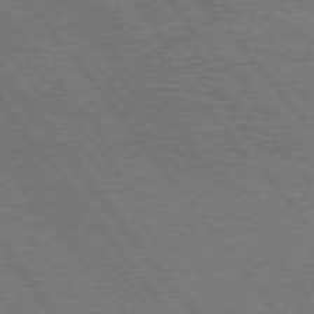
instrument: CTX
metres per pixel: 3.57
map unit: Hpe
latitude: 75.0647
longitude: -139.6883
